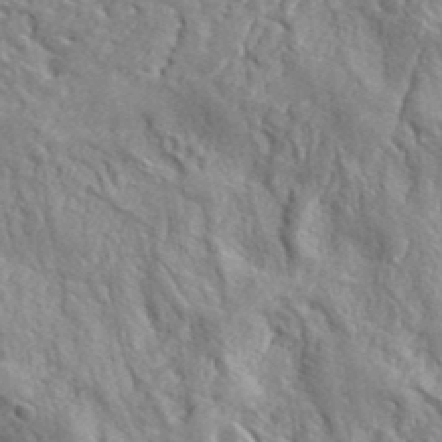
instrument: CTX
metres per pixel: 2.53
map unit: lHvf
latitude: 40.2900
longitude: -87.1403
